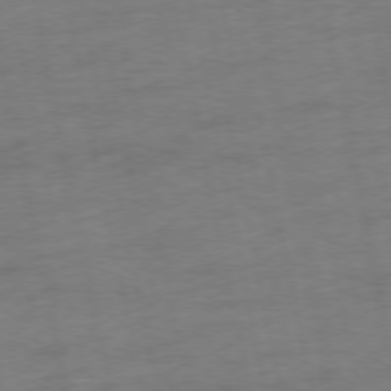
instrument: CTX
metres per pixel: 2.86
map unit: Ap
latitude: -75.1432
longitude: -74.3656
